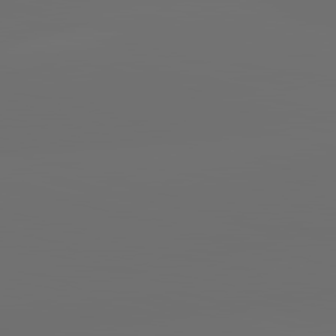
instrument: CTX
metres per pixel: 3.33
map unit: lApd
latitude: 83.6882
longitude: -131.7828
